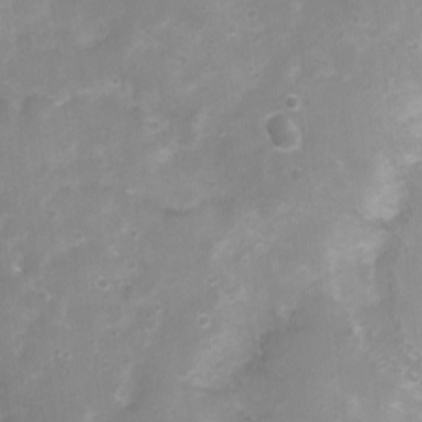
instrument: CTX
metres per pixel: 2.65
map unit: Nhu
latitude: 4.6679
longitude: -17.2537
